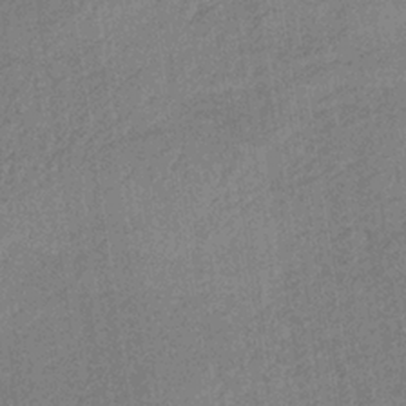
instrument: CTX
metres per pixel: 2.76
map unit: HNb
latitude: -33.8045
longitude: 62.5762
